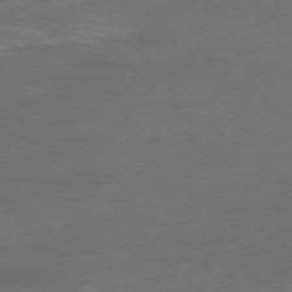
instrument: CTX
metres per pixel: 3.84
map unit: Ap
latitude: -77.4832
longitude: -71.6505
